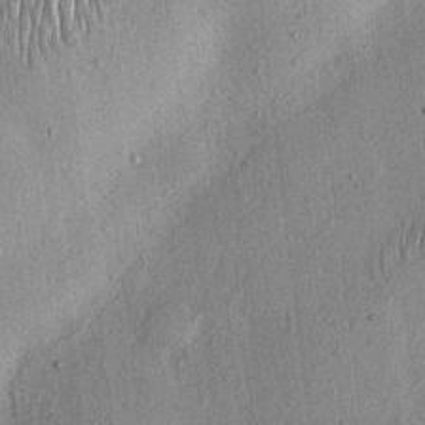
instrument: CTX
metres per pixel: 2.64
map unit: eHh
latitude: 0.1955
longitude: 15.0865
